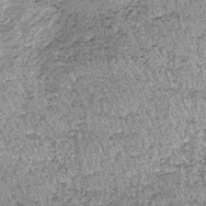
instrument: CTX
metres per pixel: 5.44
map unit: lHb
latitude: -37.1998
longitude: 66.7275
